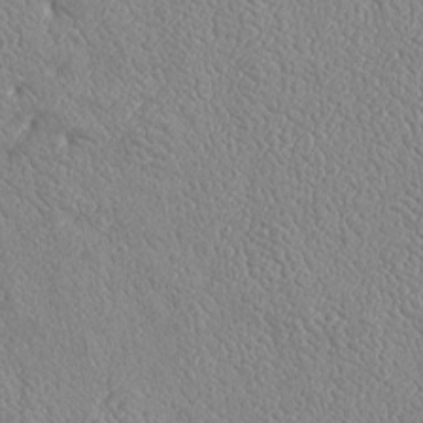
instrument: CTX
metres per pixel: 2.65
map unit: Htu
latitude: -6.7463
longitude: 155.5210
